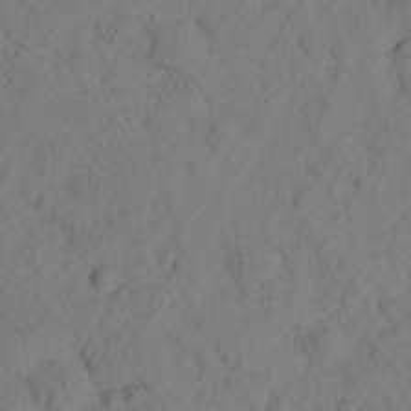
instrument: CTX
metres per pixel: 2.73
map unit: lHvf
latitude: 14.6680
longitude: 178.3495
